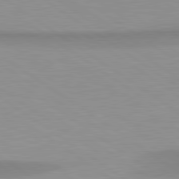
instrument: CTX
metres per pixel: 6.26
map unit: lApd
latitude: 80.5546
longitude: 161.5777
